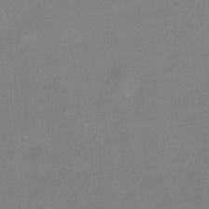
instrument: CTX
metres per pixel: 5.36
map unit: Hto
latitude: -5.2754
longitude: -35.7071
